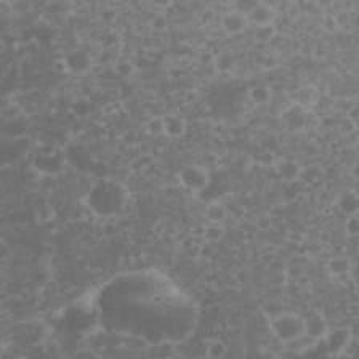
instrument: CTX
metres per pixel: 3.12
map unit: eHh
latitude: 32.7435
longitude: -61.6316
